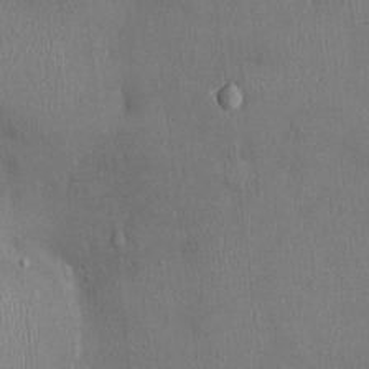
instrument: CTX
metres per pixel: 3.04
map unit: Ht
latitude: -2.7085
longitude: -14.9892
